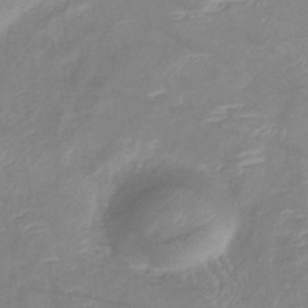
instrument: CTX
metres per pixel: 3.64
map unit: eHb
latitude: -36.5195
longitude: 74.4062
